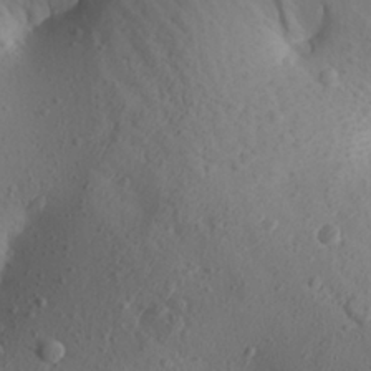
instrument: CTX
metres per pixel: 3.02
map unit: Aa
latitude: 25.1781
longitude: -143.6883
